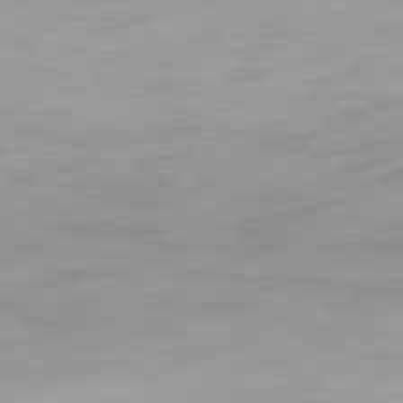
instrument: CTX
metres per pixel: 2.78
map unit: Hpe
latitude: 77.4615
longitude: -172.2522
